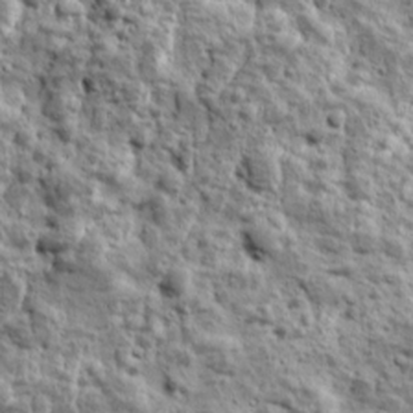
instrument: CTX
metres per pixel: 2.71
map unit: Ave
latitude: 16.5546
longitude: -134.3845
